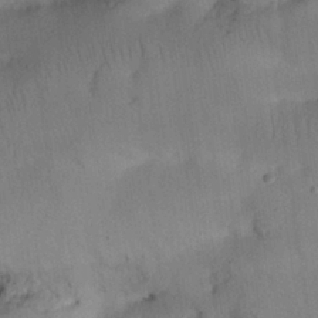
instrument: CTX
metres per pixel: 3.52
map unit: Nhu
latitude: 25.9906
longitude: -71.5182
